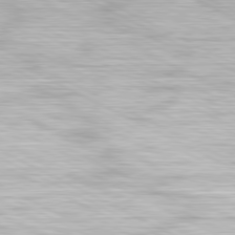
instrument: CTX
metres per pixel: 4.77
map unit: Hpe
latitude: -81.5399
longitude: 17.4644
